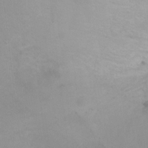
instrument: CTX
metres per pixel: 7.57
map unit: Ht
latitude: 1.9528
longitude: -35.6505
